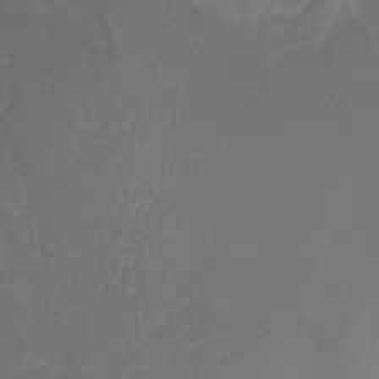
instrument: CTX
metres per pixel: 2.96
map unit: Htu
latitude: -13.2754
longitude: -69.9339
